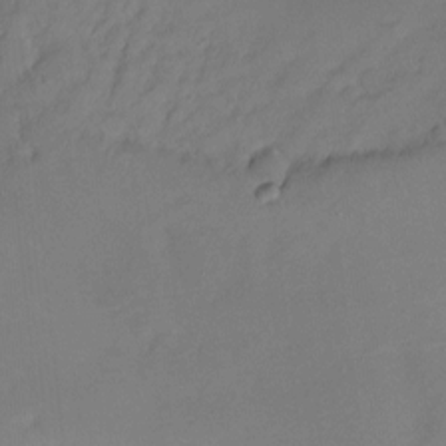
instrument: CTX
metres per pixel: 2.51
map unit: Ht
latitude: -6.5762
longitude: -32.0444
